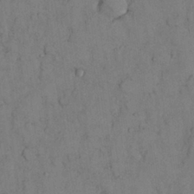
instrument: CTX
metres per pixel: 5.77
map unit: Nhu
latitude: 28.5923
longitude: -71.8394
